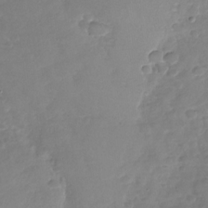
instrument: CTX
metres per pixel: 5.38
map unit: Nhu
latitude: -30.2361
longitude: -61.1214
